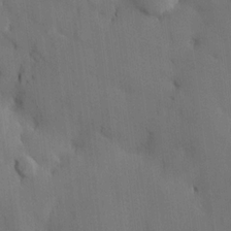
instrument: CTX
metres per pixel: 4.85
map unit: HNhu
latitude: 14.9514
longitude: 11.6911
